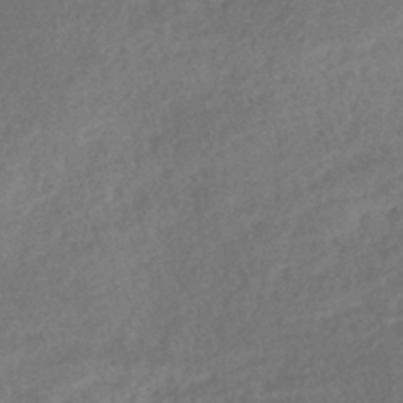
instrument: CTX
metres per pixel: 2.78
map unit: lHb
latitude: -40.7841
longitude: 73.7666
